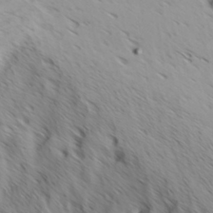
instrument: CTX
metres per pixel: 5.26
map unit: Hve
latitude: 32.1956
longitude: 148.9731
